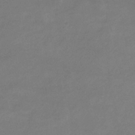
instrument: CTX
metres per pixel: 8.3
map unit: eHb
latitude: -33.1243
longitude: 71.9367
